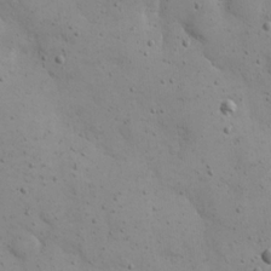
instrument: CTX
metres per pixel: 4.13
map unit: eHh
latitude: 20.7435
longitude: -62.7436
